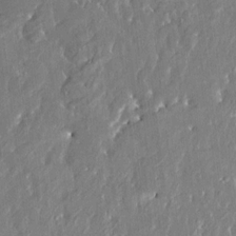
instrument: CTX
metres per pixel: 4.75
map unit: HNhu
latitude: 2.8758
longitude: 8.2361
